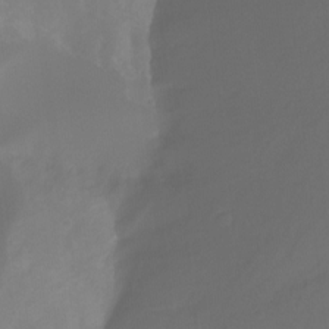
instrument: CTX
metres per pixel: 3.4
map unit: Nhu
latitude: -8.5763
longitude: -52.1200
